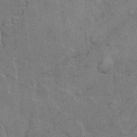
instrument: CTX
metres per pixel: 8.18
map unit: Hto
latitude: 5.3671
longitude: -61.6127
